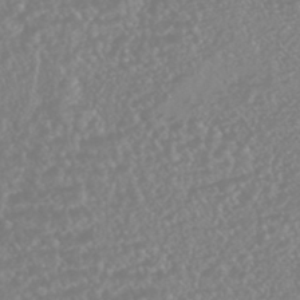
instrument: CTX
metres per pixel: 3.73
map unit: HNhu
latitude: -45.9556
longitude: 97.3510
